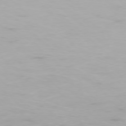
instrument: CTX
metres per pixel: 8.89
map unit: Ap
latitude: -77.1242
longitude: -81.1025
